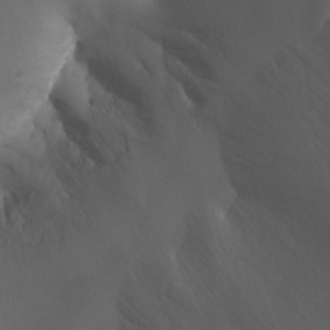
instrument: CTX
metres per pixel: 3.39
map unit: Aa
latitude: -7.7099
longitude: -78.1200
